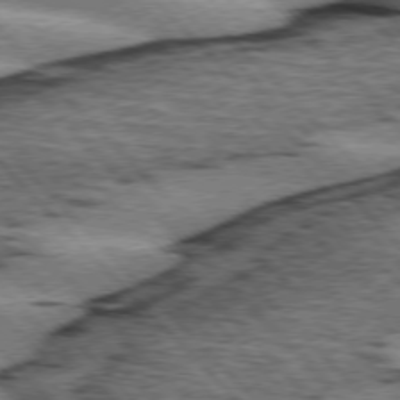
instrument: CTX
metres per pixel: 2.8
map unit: lApd
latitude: 75.5371
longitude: -78.9325
